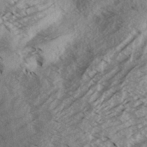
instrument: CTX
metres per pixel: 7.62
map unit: Aa
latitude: 33.3293
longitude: -139.4237
